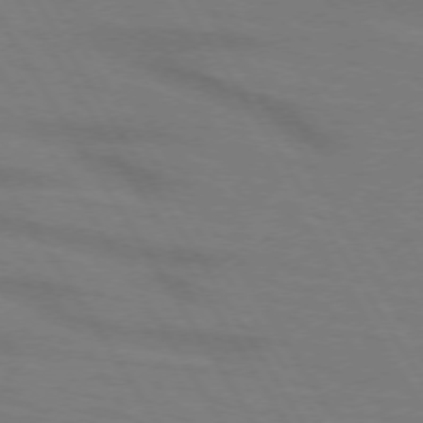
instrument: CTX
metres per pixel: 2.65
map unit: lApd
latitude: 72.5546
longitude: -57.7638
